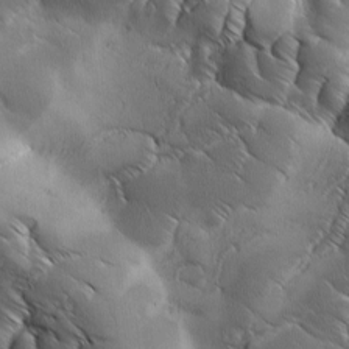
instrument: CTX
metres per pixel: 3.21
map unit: Ave
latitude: 1.1592
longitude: -114.0822
